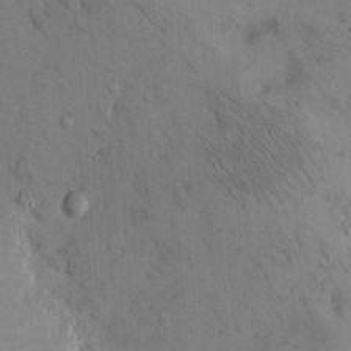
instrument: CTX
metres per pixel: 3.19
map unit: Hto
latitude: 11.6694
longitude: -59.1025
